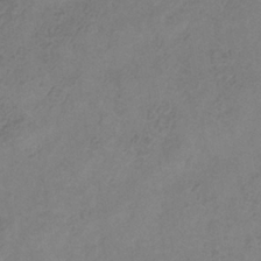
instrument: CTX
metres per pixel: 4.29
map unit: Hve
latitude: -35.2943
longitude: 87.9556
